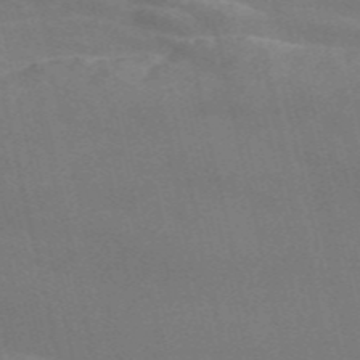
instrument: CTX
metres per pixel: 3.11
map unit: Nve
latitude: -58.4251
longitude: 63.0864
